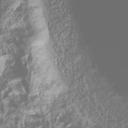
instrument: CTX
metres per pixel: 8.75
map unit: Nhu
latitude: -41.0864
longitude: -86.3089
